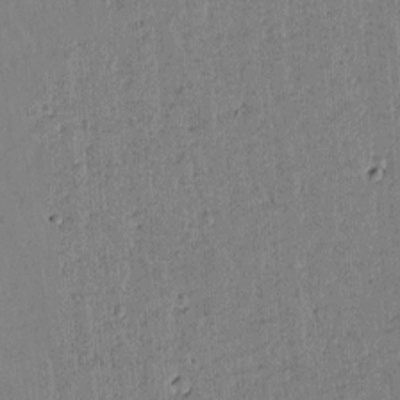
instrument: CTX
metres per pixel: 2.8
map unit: lAvf
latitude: 15.3671
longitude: -126.0444
